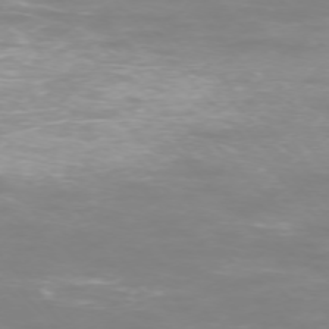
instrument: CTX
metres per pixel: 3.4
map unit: Ap
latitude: -74.9164
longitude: -76.0444
